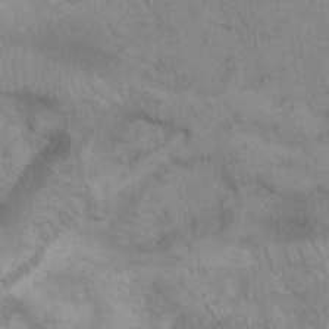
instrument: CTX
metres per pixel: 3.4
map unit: Hto
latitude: 13.2348
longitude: -56.1199
